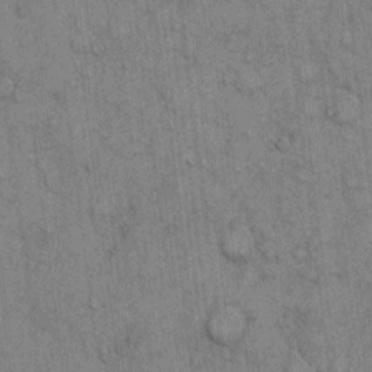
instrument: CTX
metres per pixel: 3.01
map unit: eHh
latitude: 6.9514
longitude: -64.2900
